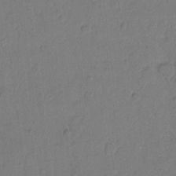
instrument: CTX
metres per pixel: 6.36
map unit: Hto
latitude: 7.8205
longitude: -61.8772
